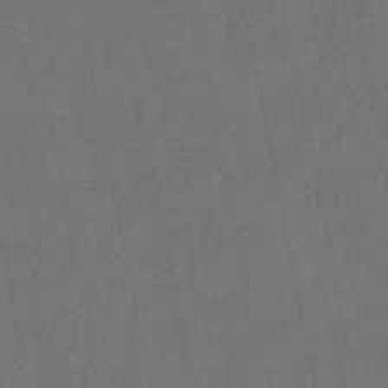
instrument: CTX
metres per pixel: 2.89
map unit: lHb
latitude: -50.5952
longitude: 80.3684
